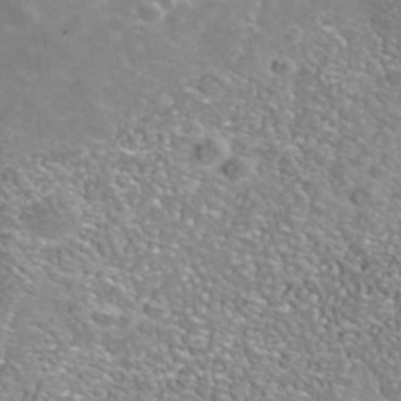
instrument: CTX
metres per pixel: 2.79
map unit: Nhe
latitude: -41.1998
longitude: -99.7827
